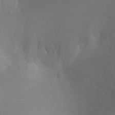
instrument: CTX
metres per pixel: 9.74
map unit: Ht
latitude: -3.5399
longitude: -25.9339
